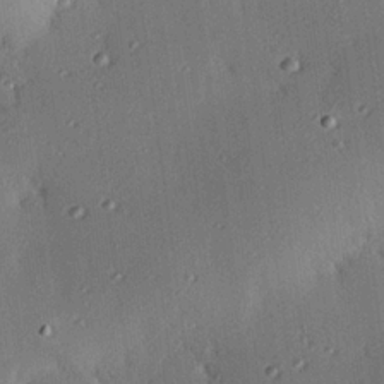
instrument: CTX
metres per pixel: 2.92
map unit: eHh
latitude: 23.3293
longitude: -90.8191
